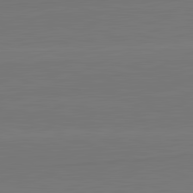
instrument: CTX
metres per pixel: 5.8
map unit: lApd
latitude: 82.4223
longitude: 164.1228
